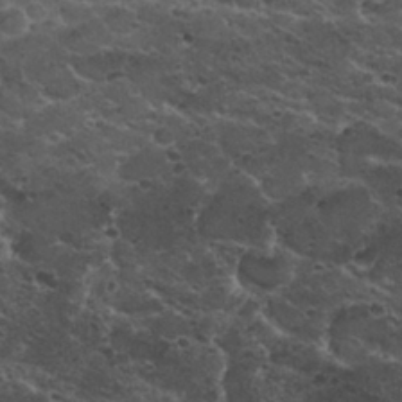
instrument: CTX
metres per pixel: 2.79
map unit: Nhu
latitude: 29.5749
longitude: -53.4049
